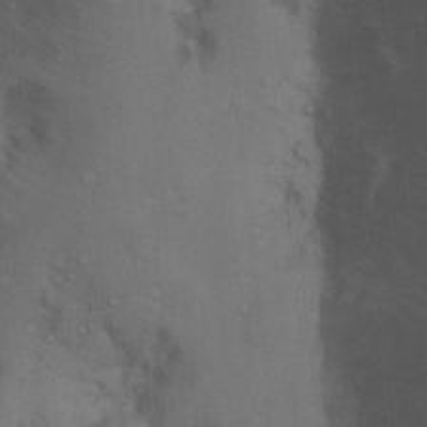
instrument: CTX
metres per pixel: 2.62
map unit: Ht
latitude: 5.1403
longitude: -29.0647
